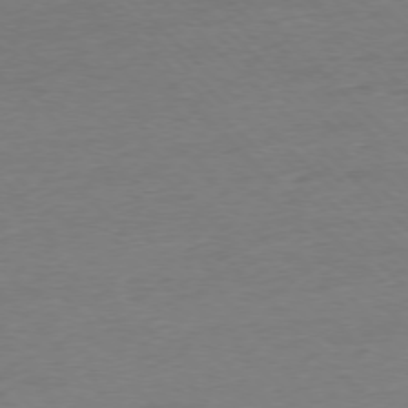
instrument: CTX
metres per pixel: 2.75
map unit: Ap
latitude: -76.9731
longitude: -92.0255
